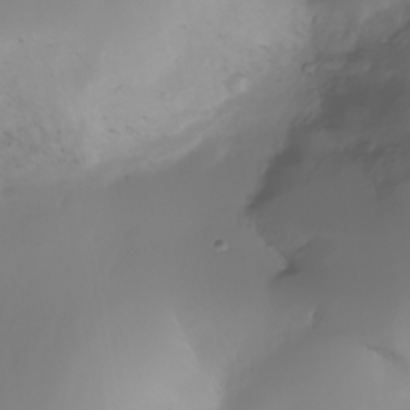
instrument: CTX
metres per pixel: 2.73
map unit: Nhe
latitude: -34.6707
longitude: -144.6490
